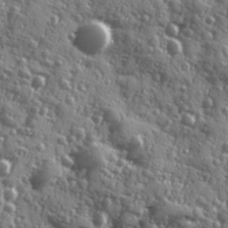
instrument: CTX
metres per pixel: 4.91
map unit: Ave
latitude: 11.8961
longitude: -103.5560
